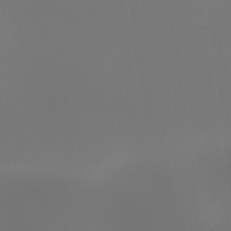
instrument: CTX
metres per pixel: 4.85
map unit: Hto
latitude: -7.6722
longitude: -47.1404
